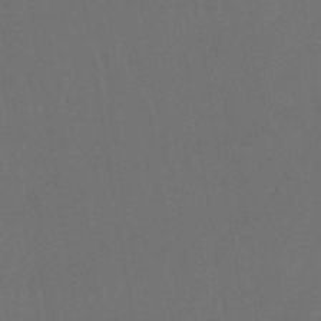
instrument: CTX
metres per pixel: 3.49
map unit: eHb
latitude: -49.9178
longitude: 84.3873
